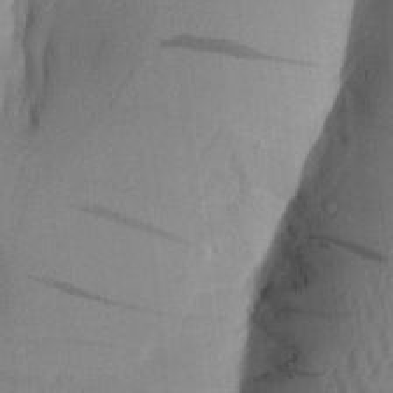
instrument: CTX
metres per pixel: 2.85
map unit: Aa
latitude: 20.9892
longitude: -147.6694
